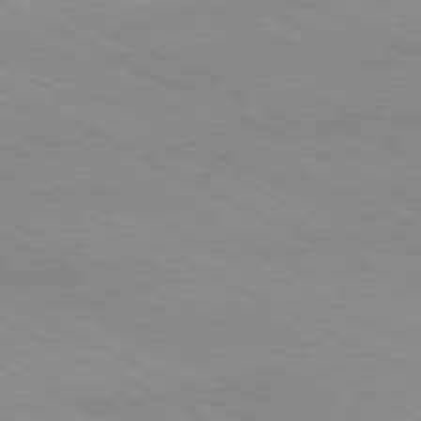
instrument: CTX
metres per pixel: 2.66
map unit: Ap
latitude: -81.1620
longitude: -92.7246
